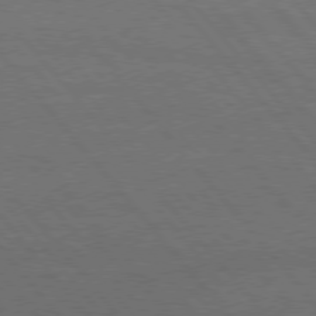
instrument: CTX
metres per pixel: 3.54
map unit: Hpe
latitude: 75.6694
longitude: -137.6694
